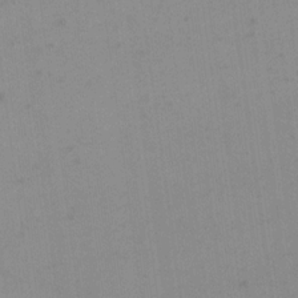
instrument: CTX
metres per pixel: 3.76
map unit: eHh
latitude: 16.3089
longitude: -67.3481
